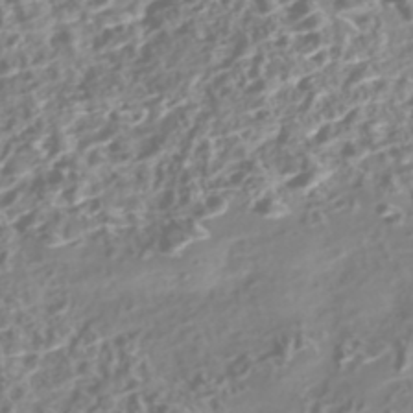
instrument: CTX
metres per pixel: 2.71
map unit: Nhe
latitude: -47.1242
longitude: -172.8380
